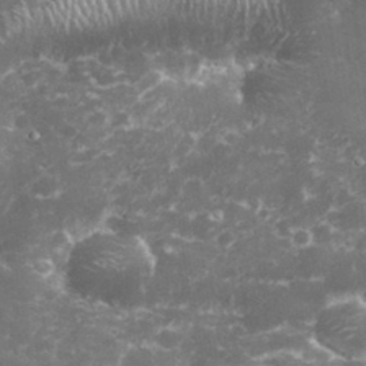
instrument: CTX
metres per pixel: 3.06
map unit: eHh
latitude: 32.7246
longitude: -61.8961
